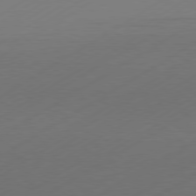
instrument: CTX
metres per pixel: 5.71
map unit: Hpe
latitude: -81.1809
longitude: 14.6330
